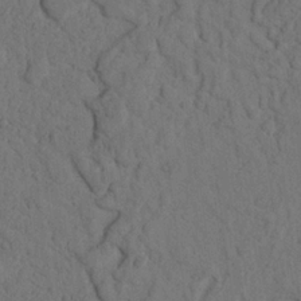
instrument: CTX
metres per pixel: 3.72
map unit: Nhu
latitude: 21.2537
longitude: -75.1025
